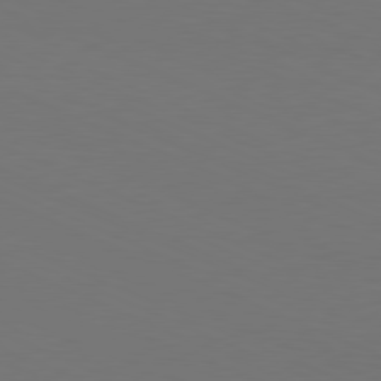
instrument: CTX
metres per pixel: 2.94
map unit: Hpe
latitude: -81.7289
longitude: 20.3306
